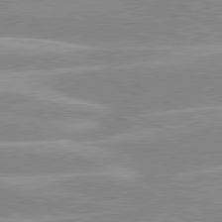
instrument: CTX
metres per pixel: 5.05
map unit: lApd
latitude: 80.3278
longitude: -124.8758
